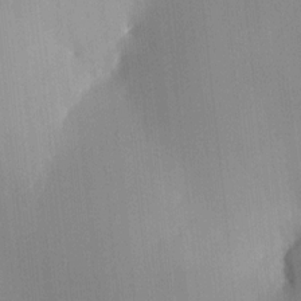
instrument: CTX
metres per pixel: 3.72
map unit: HNhu
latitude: 7.9528
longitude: 16.2362
